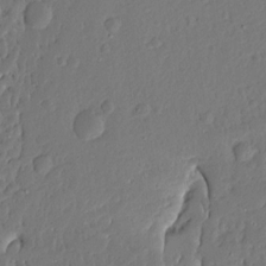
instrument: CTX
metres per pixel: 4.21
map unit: Ave
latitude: 13.5182
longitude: -137.6883
